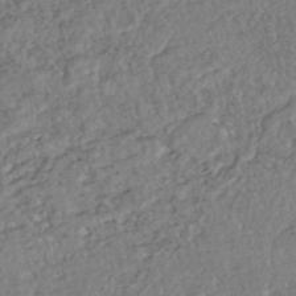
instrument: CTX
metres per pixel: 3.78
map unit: ANa
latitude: -43.6343
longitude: 108.5574
